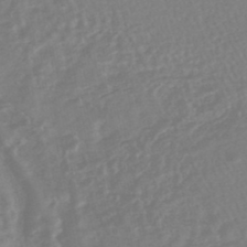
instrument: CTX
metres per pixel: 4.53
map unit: HNhu
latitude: -48.0472
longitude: 101.9745
